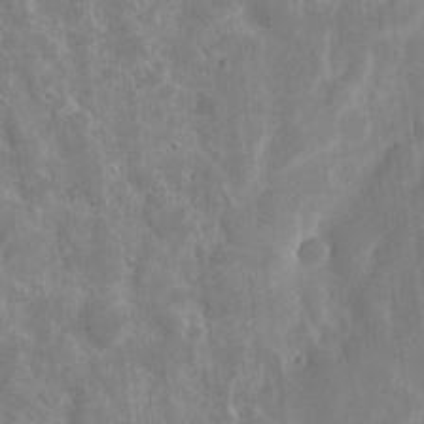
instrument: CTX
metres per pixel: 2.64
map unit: eHh
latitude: 7.1592
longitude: -69.8772
